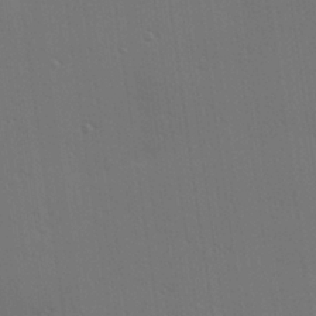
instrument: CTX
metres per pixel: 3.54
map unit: Hve
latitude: 27.2348
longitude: -91.5182
